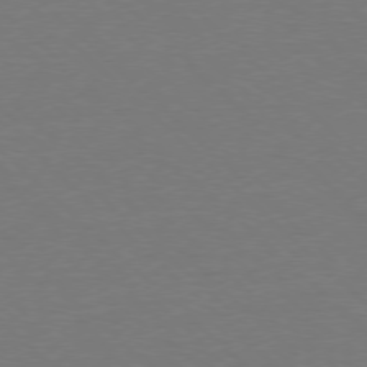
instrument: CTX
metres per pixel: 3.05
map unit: Ap
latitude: -78.0850
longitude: -58.0822
